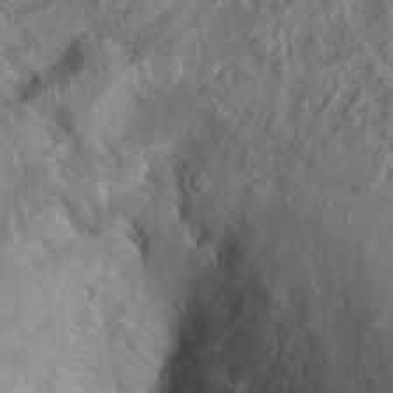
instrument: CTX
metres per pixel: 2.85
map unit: Ht
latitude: 12.4790
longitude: -40.5734
